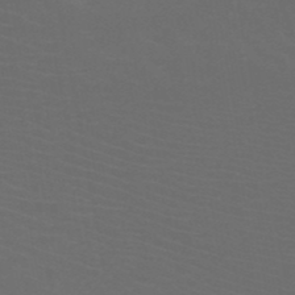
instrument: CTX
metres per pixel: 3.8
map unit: HNb
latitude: -49.5399
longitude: -46.1011
